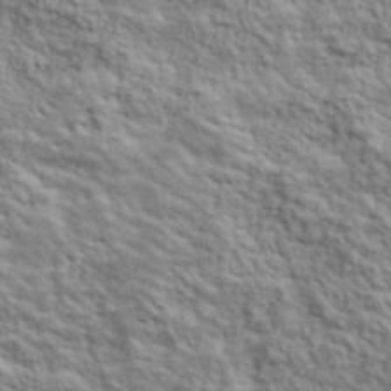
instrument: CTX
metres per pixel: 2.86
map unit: lHvf
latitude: 39.5371
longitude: -89.0270
